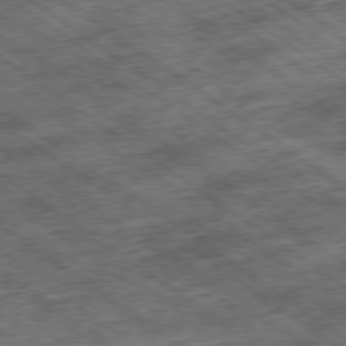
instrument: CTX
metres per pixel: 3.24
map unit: Ap
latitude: -79.4643
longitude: -50.3656
